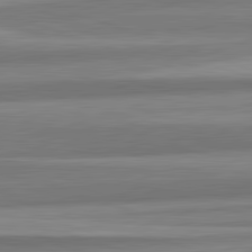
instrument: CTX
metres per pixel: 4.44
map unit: lApd
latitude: 82.6490
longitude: 178.7085
